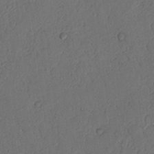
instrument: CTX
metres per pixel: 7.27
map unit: Nhu
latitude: 21.4805
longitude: -75.3671
